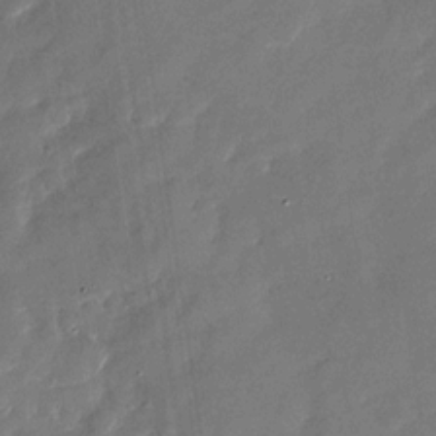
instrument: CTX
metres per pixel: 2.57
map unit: Nhu
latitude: -28.6519
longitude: -75.3104
